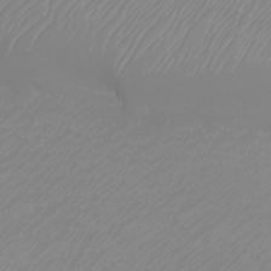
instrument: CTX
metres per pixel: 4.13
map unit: eHh
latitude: -6.1983
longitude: -88.3468
